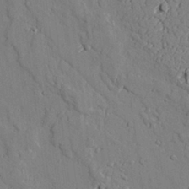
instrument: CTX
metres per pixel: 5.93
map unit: lAvf
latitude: 25.9528
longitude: -110.2712
